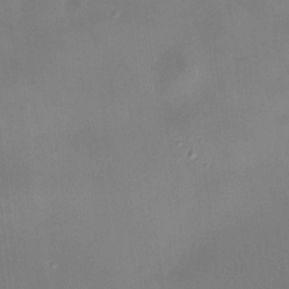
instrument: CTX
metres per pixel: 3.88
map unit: HNhu
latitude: 8.9892
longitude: 9.8611
